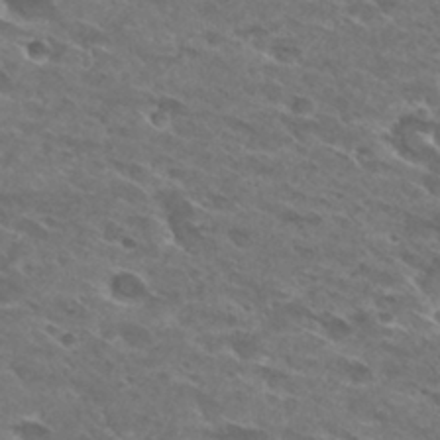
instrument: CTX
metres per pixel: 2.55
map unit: Hto
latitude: 29.8205
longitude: -44.2522
